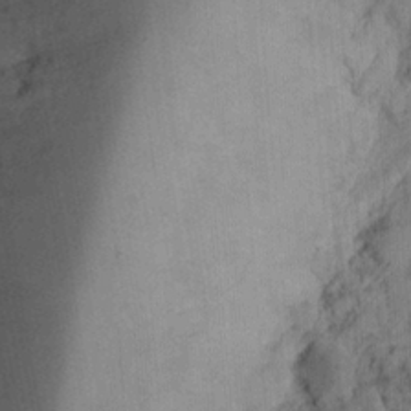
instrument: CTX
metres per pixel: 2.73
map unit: Ht
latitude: 11.1592
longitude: -74.3845
